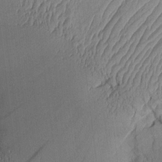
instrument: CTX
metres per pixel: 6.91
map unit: Aa
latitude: 9.5182
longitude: -128.0255
